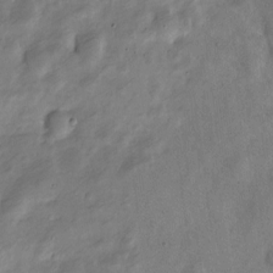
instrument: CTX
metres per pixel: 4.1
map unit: Nve
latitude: -25.2376
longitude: 107.1431
